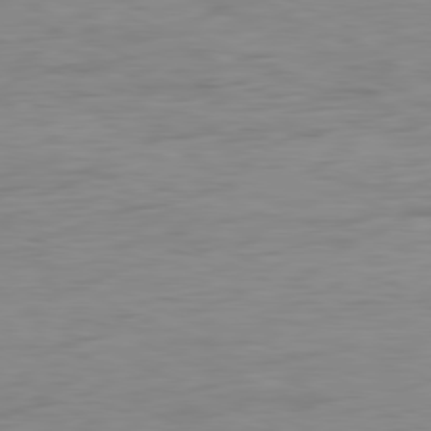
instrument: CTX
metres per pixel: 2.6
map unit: Ap
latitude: -81.1620
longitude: -60.8947
